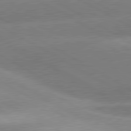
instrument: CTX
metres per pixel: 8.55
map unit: lApd
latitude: 80.6679
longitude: -155.3104
